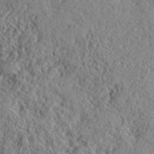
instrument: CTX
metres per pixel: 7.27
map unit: lHvf
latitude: 40.9324
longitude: -88.4979
